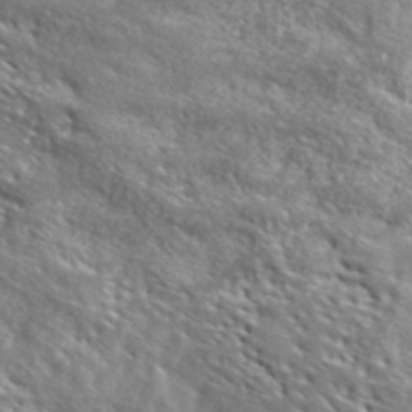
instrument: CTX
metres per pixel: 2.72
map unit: ANa
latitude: 40.7624
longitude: -87.0080
